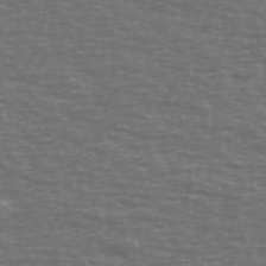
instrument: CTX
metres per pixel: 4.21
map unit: Ave
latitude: 39.4804
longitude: -113.3104
